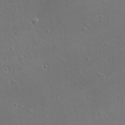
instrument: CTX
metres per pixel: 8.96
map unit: Ave
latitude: 22.5168
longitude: -136.1767
